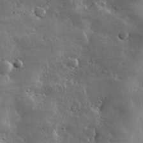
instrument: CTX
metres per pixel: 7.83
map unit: lHvf
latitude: 32.6113
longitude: -90.5924
